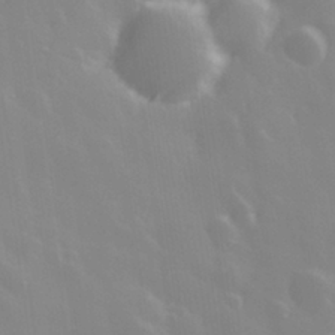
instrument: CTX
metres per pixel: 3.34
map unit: Hve
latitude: 28.1955
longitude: 146.6518
